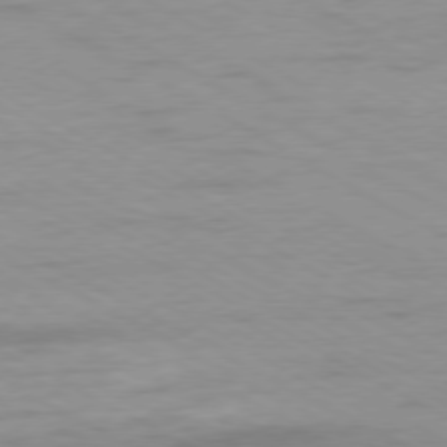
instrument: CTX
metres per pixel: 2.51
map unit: Ap
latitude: -76.7085
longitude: -75.3860
